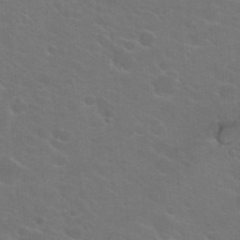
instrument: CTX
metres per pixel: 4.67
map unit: Hto
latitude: 23.3671
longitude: -36.3845
